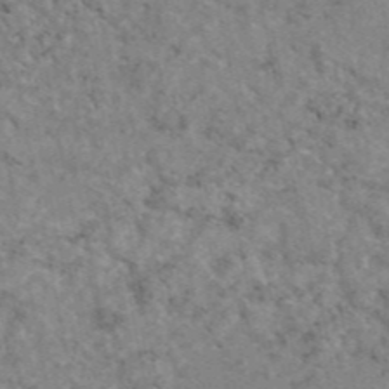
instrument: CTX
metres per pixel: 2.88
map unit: eAb
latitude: 47.3860
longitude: 112.9920
